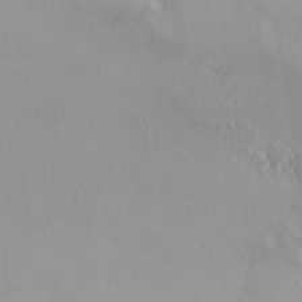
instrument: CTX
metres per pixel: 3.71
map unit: HNhu
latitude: 3.2537
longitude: 6.5951
